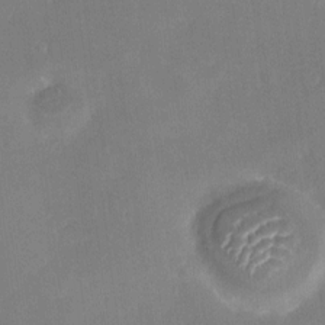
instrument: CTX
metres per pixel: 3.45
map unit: HNhu
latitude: 5.6694
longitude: 3.2186
